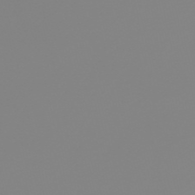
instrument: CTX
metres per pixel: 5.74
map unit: HNb
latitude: -53.4643
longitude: -50.8947
